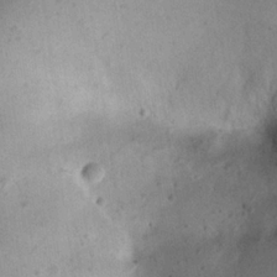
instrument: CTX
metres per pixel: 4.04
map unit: eHh
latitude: 24.1955
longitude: -68.0822
